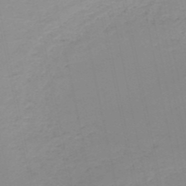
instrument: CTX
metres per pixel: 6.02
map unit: HNb
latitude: -51.2943
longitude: -50.7435
